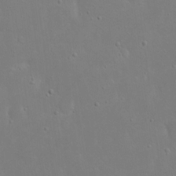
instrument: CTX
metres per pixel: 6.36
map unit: eHh
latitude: 16.7246
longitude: -71.7449
